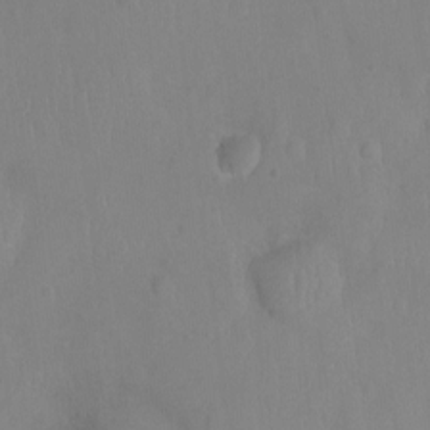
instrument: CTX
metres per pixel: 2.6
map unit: Ht
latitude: -9.1242
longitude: -21.7639
